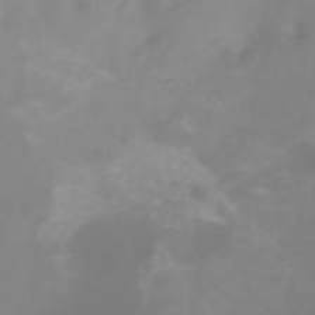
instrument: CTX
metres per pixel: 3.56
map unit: Htu
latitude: -4.7652
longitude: 137.2376
